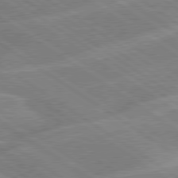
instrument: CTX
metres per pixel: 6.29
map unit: lApd
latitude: 79.5182
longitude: -130.4979
